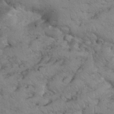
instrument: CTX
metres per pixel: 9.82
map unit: eHh
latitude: 35.6127
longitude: -64.7246
